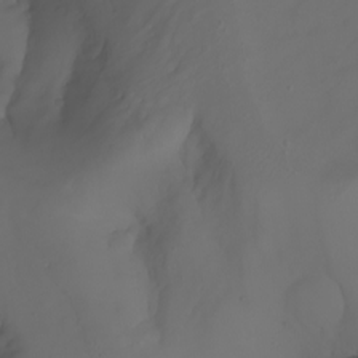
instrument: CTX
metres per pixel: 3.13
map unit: Nhu
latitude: -7.1620
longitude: -80.9136
